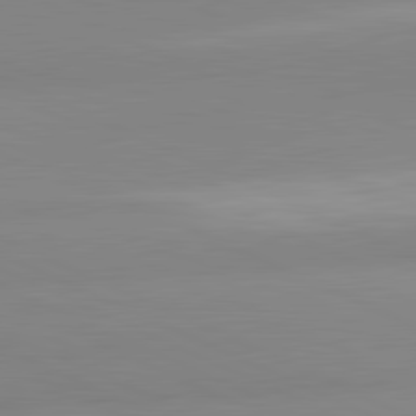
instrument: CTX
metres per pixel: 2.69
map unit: lApd
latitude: 81.9528
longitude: 179.2565
